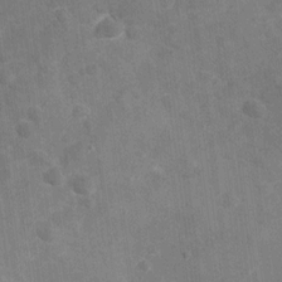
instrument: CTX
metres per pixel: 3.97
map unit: Nhu
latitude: -21.5210
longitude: -55.8583
